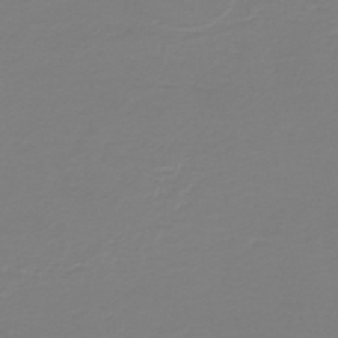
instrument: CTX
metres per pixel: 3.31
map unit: HNb
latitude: -46.2928
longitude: 54.1417
